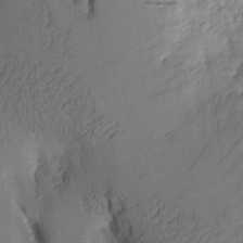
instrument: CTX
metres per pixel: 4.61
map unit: Aa
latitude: 9.3482
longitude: -127.0648
